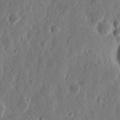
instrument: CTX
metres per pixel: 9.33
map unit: Nhu
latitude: 13.9717
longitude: -73.1215
